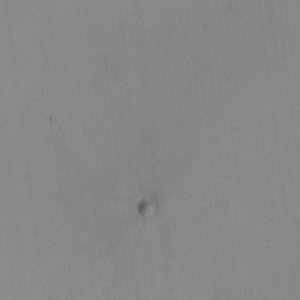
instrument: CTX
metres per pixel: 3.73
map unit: HNhu
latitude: 7.7261
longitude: 10.4629
